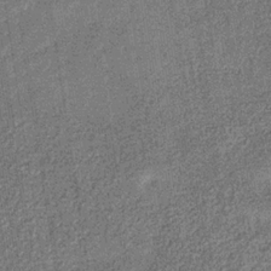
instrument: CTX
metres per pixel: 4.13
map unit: eHb
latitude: -31.5399
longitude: 72.9541
